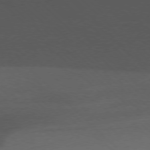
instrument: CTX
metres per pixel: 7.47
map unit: Ap
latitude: -77.8233
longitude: -92.2333
